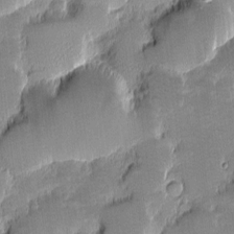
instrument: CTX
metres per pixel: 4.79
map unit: eHh
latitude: -1.8990
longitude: -85.5560
